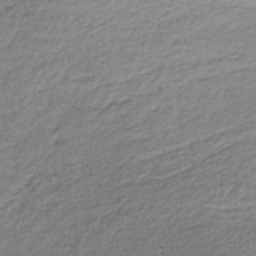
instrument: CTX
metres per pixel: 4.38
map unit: lHb
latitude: -34.5196
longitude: 61.5021
